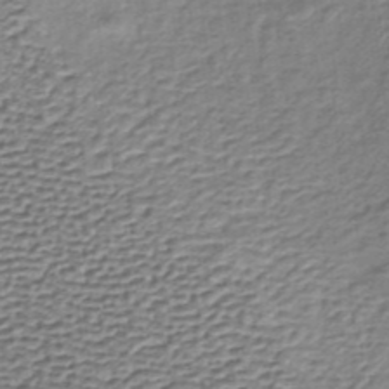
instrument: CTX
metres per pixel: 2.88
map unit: lHb
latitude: -35.2187
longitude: 60.5763
